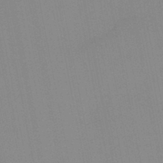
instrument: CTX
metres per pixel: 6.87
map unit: HNb
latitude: -45.3321
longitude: 55.8423
